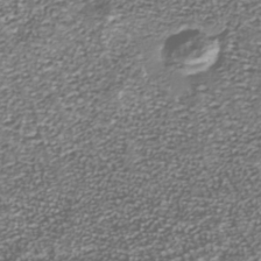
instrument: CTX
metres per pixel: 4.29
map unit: Nhu
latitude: -39.1620
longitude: -81.9150
